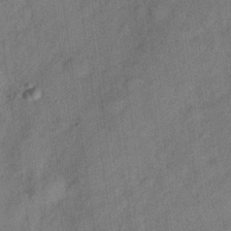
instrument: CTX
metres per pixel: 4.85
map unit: Hve
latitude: -30.9919
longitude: 91.8423
